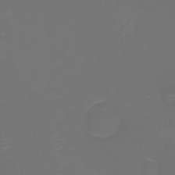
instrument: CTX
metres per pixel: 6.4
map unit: eHh
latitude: -1.1998
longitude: -79.0837
